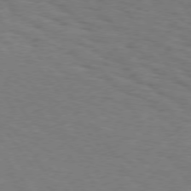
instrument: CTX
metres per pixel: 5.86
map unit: Hpe
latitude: 74.3278
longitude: -133.4804
